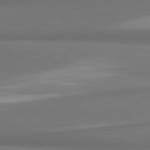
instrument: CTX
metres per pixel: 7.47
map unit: lApd
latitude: 81.5749
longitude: 163.1998
